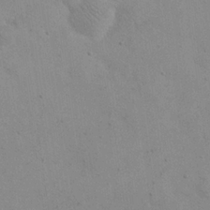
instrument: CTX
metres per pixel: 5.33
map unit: eHh
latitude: 24.5356
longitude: -65.4615
